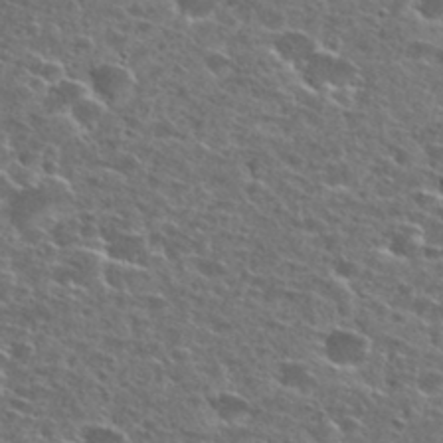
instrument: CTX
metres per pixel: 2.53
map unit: Hto
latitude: 26.8947
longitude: -47.8206
